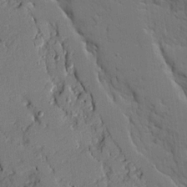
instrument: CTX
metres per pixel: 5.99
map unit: Ave
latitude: 18.7435
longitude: -128.6490
